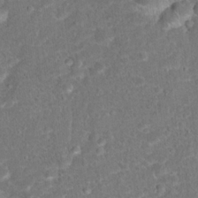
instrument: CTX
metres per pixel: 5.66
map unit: Hto
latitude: 17.1025
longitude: -42.3467
